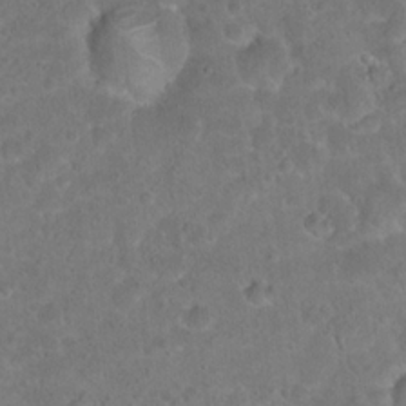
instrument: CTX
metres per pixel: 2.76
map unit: Hto
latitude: 17.9150
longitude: -40.2333
